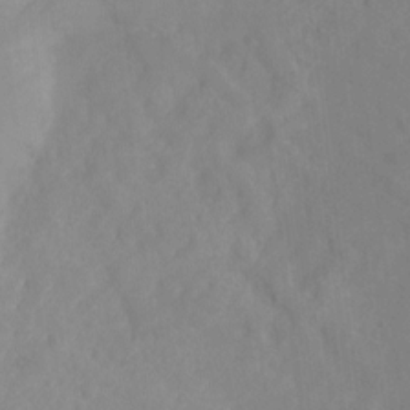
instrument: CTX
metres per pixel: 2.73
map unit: Ht
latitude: -0.9731
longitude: -34.9702
